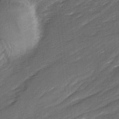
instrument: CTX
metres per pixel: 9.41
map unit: Ave
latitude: 16.8380
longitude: -137.1592
